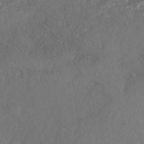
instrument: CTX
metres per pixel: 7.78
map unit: Nhe
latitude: -40.4629
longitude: -111.0270
